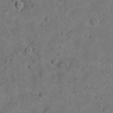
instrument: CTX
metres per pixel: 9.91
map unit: Nhu
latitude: 10.1956
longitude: -24.2333
